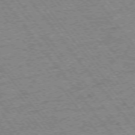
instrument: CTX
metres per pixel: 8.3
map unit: Ap
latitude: -75.5966
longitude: -87.6883
